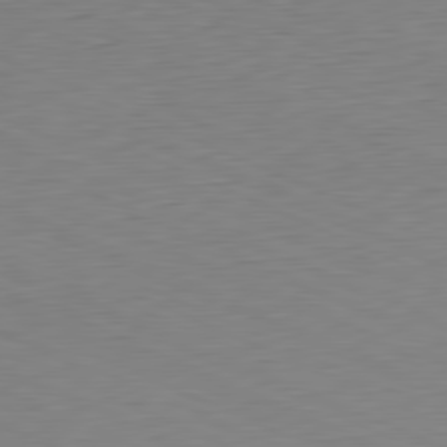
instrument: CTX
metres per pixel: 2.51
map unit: Ap
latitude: -81.5210
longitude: -68.2145
